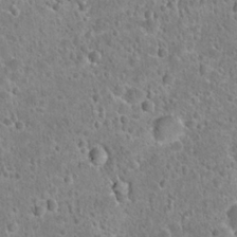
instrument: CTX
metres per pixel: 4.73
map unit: Hto
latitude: 21.5749
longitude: -48.6490
